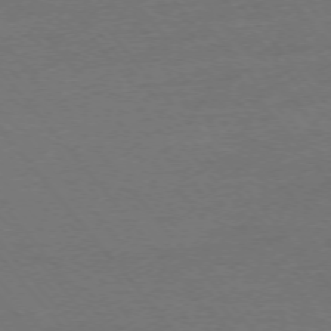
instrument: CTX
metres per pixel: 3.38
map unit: Ap
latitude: -75.2565
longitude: -82.5167
